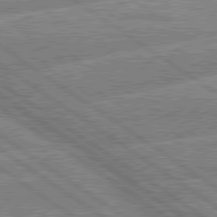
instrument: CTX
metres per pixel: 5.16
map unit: lApd
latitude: 79.7828
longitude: -156.9702
